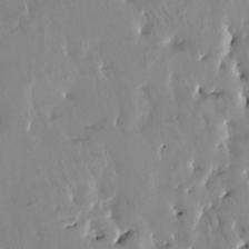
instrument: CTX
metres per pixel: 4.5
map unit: HNhu
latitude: 4.1011
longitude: 13.8989
